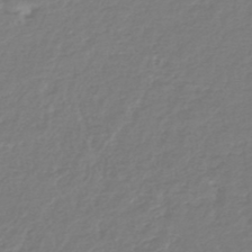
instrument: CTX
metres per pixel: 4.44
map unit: lHb
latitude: -45.7856
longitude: 76.1417
